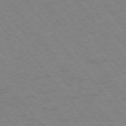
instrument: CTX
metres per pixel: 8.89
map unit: Ap
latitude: -76.5952
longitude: -64.5168
